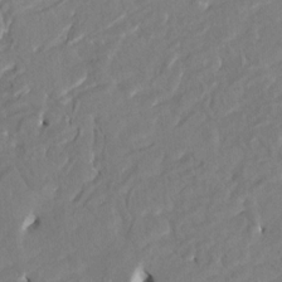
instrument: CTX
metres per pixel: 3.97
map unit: HNhu
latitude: 7.6883
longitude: -5.8583
